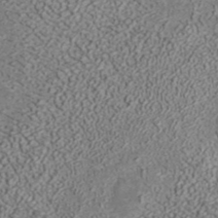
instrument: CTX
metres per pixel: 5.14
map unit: ANa
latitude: 37.4049
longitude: 18.1039
